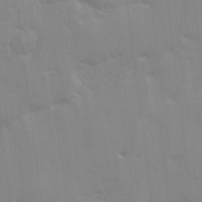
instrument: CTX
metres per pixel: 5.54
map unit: Ave
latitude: 16.6113
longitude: -138.9514
